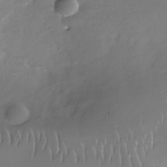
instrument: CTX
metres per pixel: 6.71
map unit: Nhe
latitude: -32.8408
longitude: -88.3279
